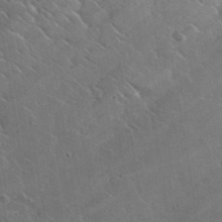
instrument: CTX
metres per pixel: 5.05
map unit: lHvf
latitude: 37.1026
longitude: -91.5749
